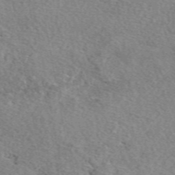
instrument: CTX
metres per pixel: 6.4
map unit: eAb
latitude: 49.5938
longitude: 110.3684
